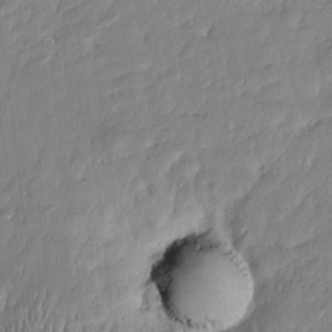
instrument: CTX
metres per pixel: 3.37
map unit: Htu
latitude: -6.3306
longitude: 174.8219
